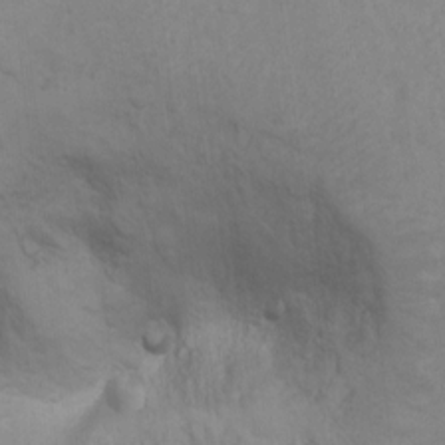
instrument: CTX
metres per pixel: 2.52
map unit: Ht
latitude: 10.6302
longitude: -32.5357
